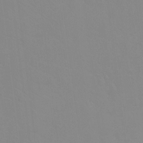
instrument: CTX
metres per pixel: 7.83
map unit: Ht
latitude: -8.8597
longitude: -34.7435
